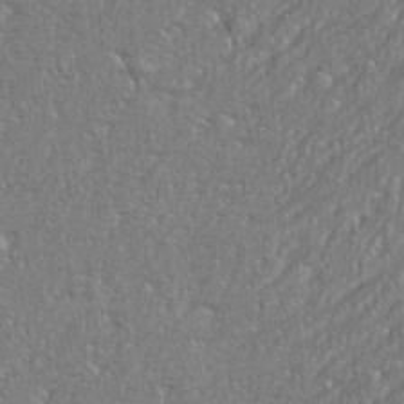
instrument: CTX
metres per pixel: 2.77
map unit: eHh
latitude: 36.1011
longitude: -132.3467
